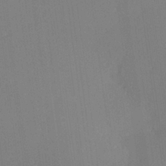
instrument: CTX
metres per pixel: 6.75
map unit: lHvf
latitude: 25.4048
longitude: 140.6518
